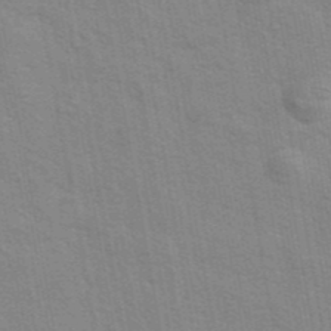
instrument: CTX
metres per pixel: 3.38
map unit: eAb
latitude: 42.7246
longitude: 107.6911
